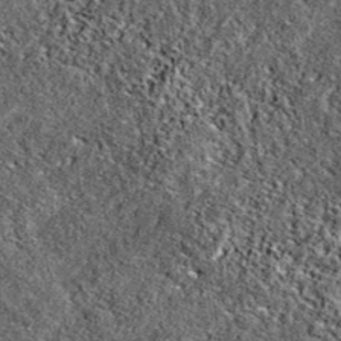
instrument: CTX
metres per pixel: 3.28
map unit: eAb
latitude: 38.4223
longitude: 106.3306
